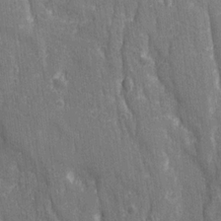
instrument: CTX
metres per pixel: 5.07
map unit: Ave
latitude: 22.7624
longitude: -134.2711
